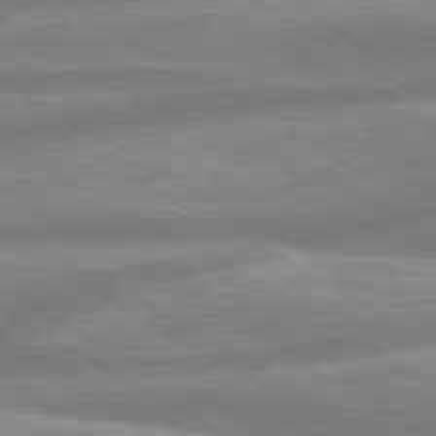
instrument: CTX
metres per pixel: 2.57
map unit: lApd
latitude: 80.3089
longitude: -165.7639
